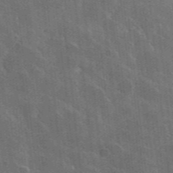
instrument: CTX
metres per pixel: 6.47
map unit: lHvf
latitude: 35.4993
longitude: -90.7057
